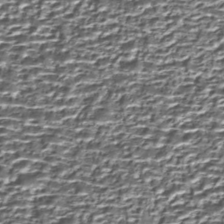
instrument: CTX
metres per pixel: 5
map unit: Nhe
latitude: -45.5210
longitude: 152.4062
